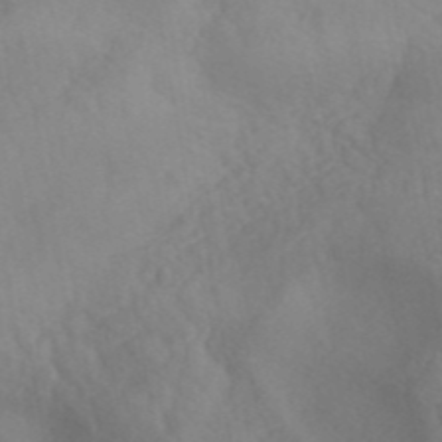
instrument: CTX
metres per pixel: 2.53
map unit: ANa
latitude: 42.3467
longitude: 52.8030
